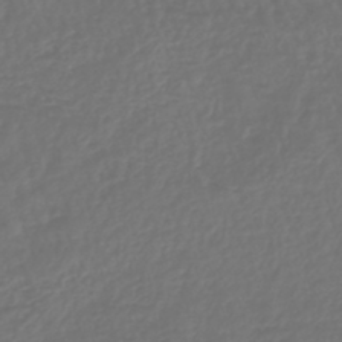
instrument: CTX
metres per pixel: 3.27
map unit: lHb
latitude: -43.5399
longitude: 64.9920
